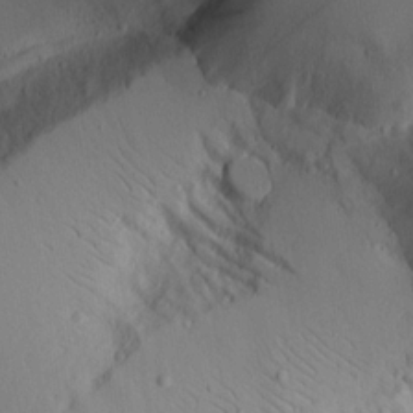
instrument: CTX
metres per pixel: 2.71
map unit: lAvf
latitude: 16.3845
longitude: -126.1389
